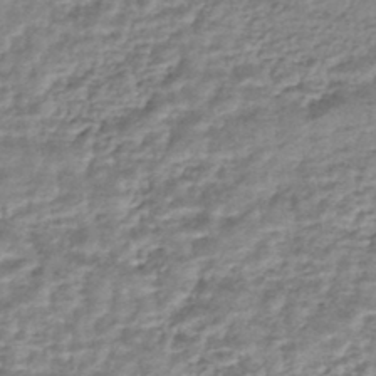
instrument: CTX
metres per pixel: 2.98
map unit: HNhu
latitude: -44.1417
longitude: 105.5021
